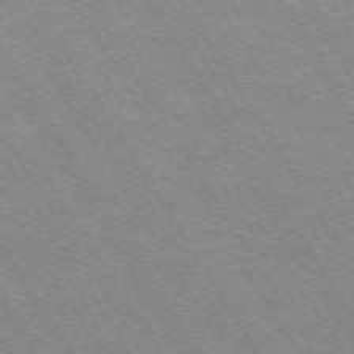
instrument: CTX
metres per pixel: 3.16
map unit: Hpe
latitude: 73.2537
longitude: -143.5371
